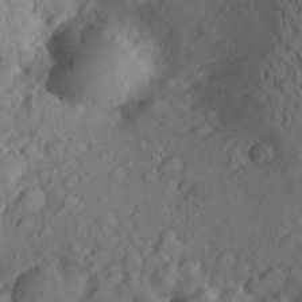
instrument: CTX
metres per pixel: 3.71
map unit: Aa
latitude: 25.5182
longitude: -147.9528
